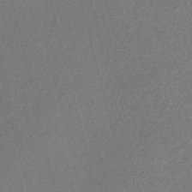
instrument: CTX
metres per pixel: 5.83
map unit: Nve
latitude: -56.8408
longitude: 60.9542
